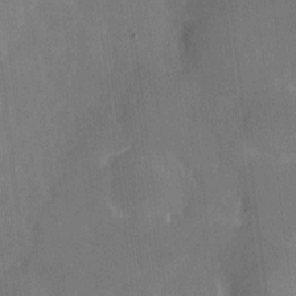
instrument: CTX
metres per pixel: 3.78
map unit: eHh
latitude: 4.4223
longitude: -67.6693
